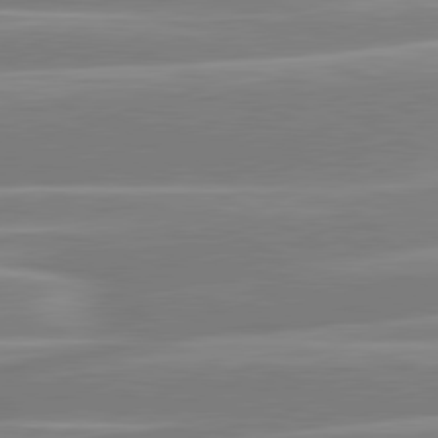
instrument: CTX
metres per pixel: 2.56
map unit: lApd
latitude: 80.8380
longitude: -130.2712
